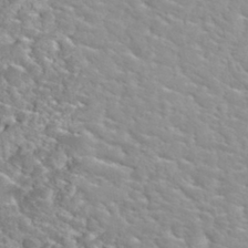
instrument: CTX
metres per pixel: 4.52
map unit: Nhu
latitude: 31.7072
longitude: -51.0269
